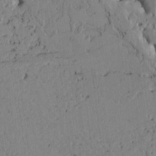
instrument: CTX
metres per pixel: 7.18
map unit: Htu
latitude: -3.2753
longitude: 167.9556
